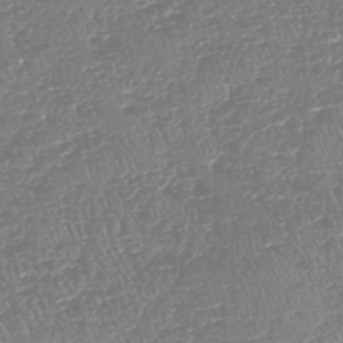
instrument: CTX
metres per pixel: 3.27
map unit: HNhu
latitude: -48.1606
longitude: 29.2754
